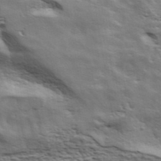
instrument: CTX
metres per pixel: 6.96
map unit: ANa
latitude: 41.4615
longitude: 49.9745
